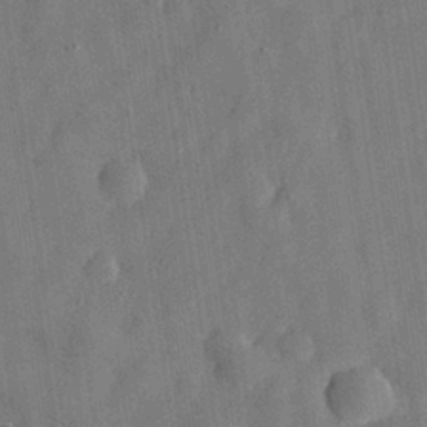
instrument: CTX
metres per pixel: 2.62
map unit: eHh
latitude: 29.4048
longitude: -74.9514
